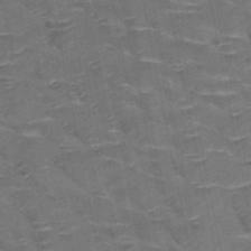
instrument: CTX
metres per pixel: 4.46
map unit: HNb
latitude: -50.6329
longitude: -47.5371
